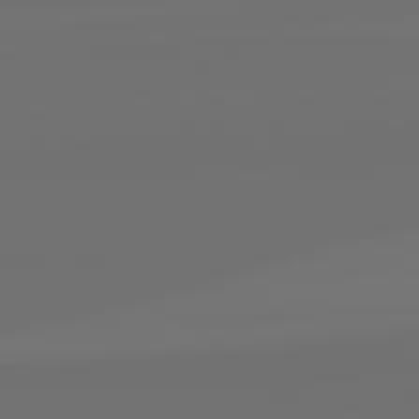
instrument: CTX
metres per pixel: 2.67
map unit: lApd
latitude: 82.2900
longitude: -160.7057
